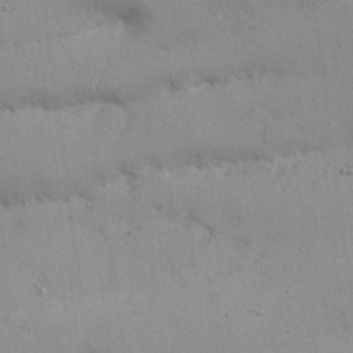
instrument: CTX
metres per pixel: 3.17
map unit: Nhu
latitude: 21.4049
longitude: -71.5749
